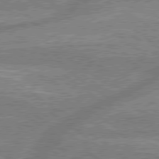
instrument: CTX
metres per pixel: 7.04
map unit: lApd
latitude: 78.8569
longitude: -159.2537
